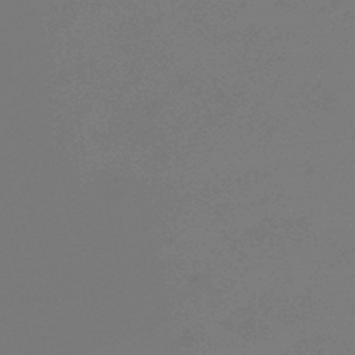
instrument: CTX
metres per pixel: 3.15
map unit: eHb
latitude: -45.2943
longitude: 86.1795
